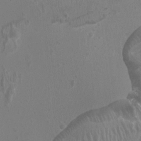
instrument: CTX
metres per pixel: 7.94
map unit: Ht
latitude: -1.8423
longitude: -18.0822
